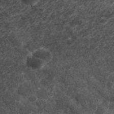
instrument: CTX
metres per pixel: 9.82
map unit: ANa
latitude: 41.6693
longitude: 26.9541
